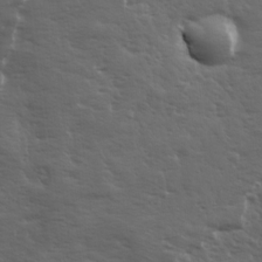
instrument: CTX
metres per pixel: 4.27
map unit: Ave
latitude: 11.8017
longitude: -104.0444
